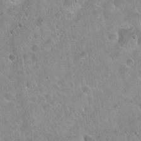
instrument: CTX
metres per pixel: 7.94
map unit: Hto
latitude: 21.8017
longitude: -52.7058
